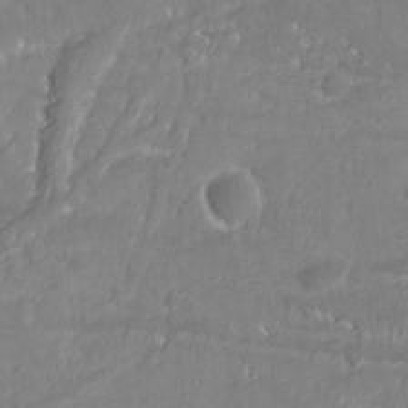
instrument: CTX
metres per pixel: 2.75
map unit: Ave
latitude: 10.7813
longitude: -104.6869
